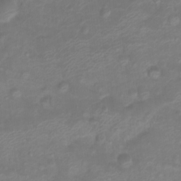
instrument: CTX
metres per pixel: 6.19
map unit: Htu
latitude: 2.9891
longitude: -21.8773
